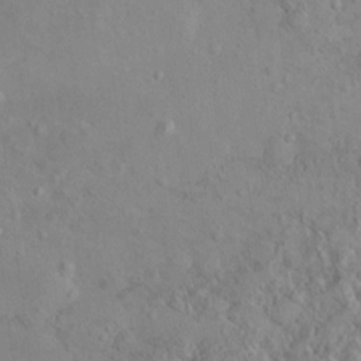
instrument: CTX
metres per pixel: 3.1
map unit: Nhu
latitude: 11.1592
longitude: -26.8191
